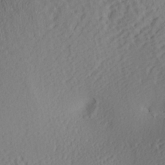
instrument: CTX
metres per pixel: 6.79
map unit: Aa
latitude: 25.8394
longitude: -133.6127
